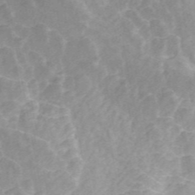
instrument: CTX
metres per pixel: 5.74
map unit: ANa
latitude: 45.4426
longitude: 24.9919
